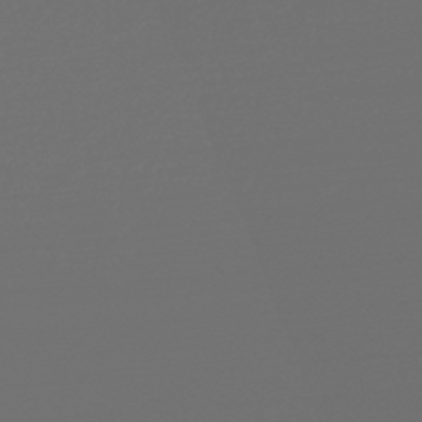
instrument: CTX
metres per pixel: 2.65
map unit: lHb
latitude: -45.4454
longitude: 76.1039
